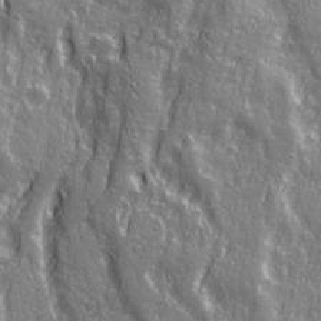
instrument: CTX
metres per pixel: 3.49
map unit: Ave
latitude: 22.9325
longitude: -133.3482
